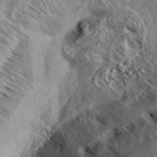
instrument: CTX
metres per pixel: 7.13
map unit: Aa
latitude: 33.3482
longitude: -137.9906
